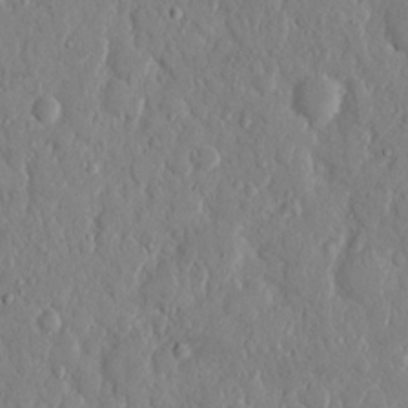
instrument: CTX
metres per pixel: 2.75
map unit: eHh
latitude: 12.7624
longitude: -69.4804
